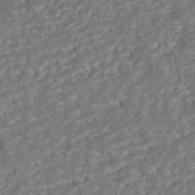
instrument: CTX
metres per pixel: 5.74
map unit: ANa
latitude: -42.3306
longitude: 108.3117
